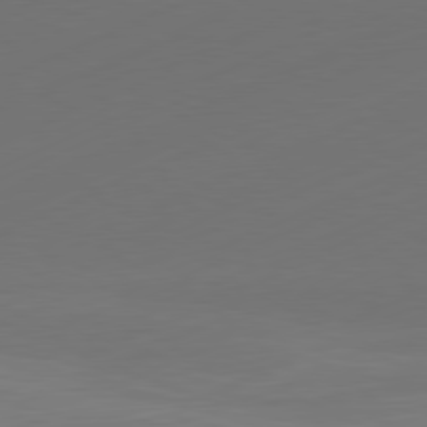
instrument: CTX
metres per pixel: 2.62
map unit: Ap
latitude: -81.5966
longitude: -85.4615
